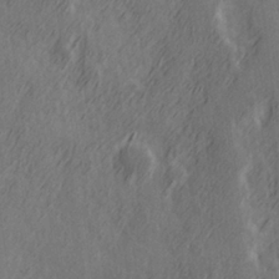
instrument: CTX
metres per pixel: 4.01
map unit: Hve
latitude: 26.1200
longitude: 146.3306
